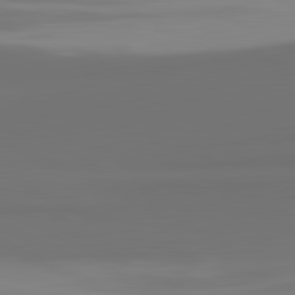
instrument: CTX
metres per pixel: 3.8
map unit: lApd
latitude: 81.9339
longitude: 152.0850
